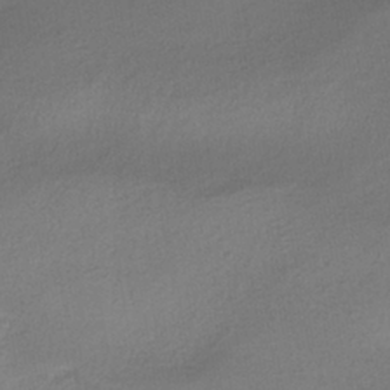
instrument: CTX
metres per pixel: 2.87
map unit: HNhu
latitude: -40.1039
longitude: 94.9919
